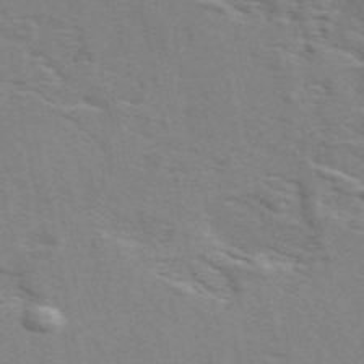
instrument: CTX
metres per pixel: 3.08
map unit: ANa
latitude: 49.3860
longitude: -75.9150
